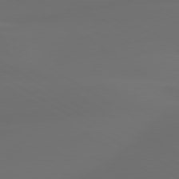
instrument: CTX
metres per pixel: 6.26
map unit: lApd
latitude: 80.1767
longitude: -85.3482
